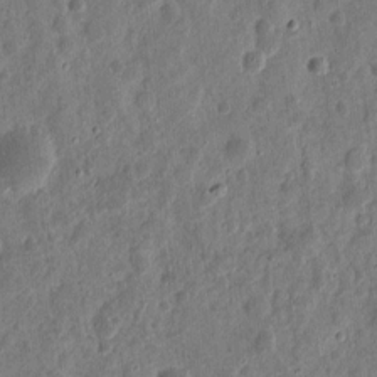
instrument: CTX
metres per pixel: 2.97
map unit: eHh
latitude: 10.8380
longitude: -73.8584
